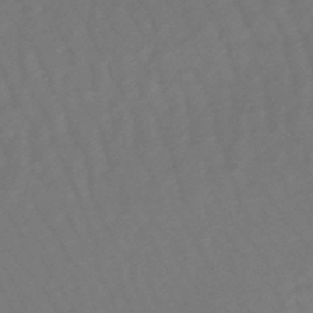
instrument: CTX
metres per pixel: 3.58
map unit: eHb
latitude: -47.0486
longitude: 81.5777
